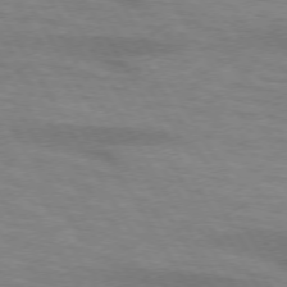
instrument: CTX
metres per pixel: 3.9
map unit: lApd
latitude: 73.5372
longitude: -55.9150
